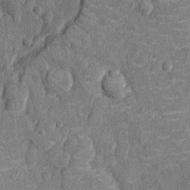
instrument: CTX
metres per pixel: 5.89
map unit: Nhu
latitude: -13.8800
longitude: -23.8394
